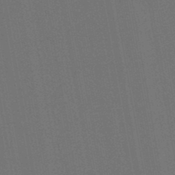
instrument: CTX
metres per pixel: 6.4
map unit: lHb
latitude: -47.5021
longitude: 73.4832
